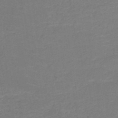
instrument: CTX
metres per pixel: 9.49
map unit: HNb
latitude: -50.6896
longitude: -48.7435
